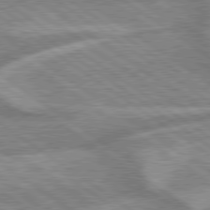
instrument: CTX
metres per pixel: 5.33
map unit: lApd
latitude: 79.3860
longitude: -169.6127
